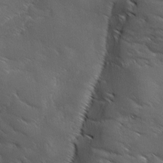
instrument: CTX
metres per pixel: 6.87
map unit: Ave
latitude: 0.9513
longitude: -114.3089
